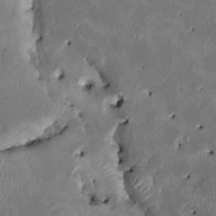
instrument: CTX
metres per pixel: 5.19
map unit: HNhu
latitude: 2.7246
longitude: -5.4993
